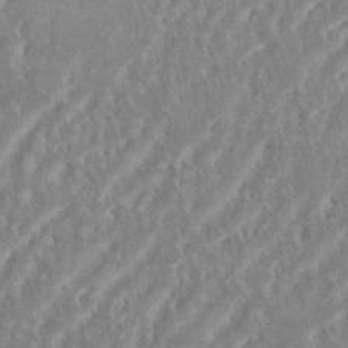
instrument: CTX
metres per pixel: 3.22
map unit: eHh
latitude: 34.8380
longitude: -134.1766
